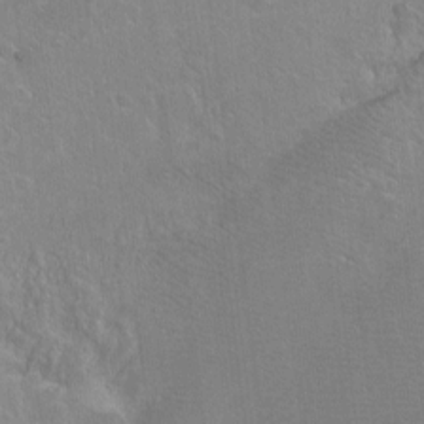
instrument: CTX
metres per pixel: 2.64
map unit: Ht
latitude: -6.0661
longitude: -36.7435
